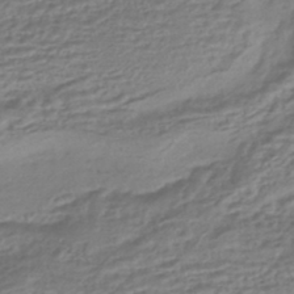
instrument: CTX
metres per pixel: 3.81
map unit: HNhu
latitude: -45.3888
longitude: 96.8408
